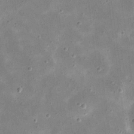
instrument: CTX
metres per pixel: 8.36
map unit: eHh
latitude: 21.4805
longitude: -66.8002
